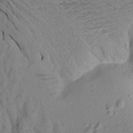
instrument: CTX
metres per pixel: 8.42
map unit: Aa
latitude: 20.0633
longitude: -146.9514
